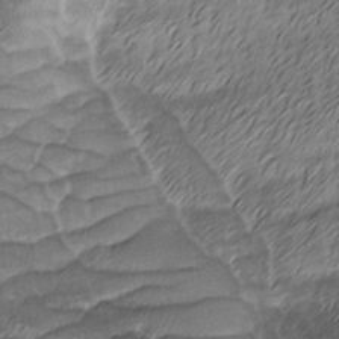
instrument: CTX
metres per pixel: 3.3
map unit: Ave
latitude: -8.4818
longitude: -123.2348
